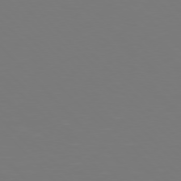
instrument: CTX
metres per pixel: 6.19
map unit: Hpe
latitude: 76.9324
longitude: -170.9514
